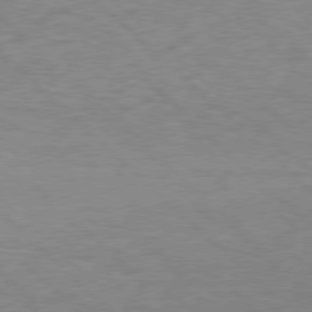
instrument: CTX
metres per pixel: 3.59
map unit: Hpe
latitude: 77.2537
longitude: -157.0836
